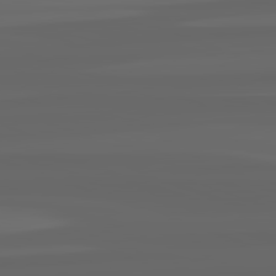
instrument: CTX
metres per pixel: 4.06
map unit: lApd
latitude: 82.4601
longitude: -168.9892
